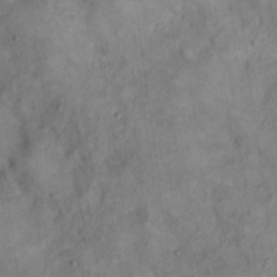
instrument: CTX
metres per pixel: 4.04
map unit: eHh
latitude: 20.8569
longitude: -60.3089
